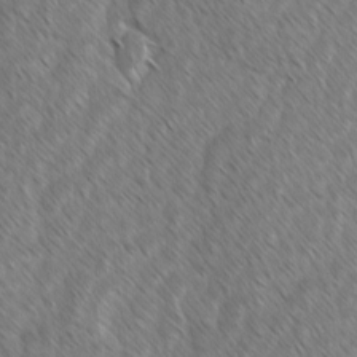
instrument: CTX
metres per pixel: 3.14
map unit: lAvf
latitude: -1.8234
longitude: -114.1577
